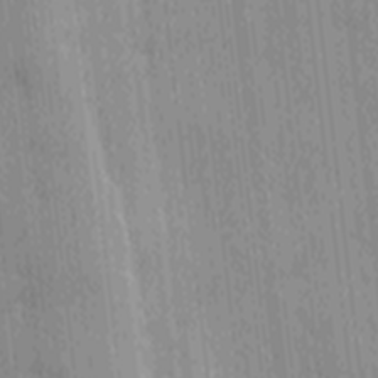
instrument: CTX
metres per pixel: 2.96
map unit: Ave
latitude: -10.0661
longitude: -122.9136
